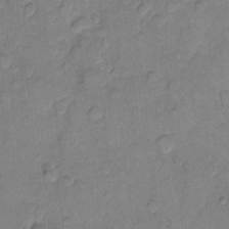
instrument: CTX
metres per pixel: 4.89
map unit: eHh
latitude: 11.0648
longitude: -64.3089
